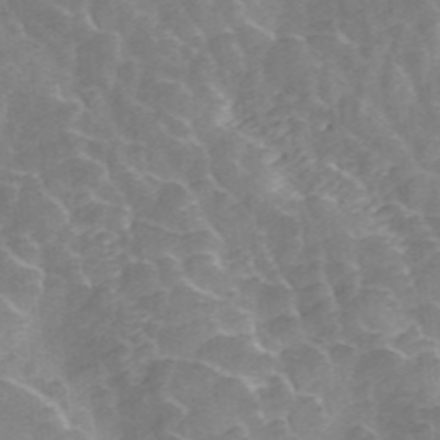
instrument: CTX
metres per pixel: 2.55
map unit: ANa
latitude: 45.7260
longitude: 22.5574
